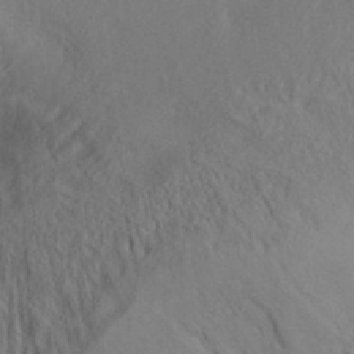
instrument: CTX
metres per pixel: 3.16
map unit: Aa
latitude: 32.3089
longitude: -141.3103
